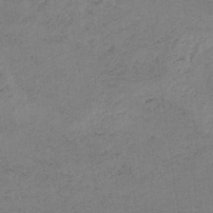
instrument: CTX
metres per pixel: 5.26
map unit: HNb
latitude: -32.8030
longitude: 63.3131
